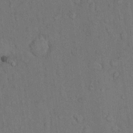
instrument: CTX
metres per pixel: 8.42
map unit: Hto
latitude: 10.5546
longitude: -61.0647
